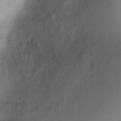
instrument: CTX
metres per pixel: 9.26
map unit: Ht
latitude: 1.9528
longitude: -36.6869
